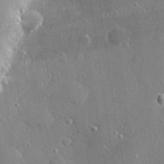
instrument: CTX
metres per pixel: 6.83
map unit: Hve
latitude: 28.3845
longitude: -90.4034
